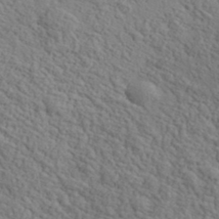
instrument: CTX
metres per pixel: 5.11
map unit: lHvf
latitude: 37.9528
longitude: -87.5749
